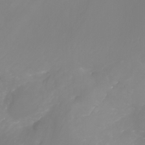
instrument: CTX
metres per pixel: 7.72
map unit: Ht
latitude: -3.5777
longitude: -62.2334
